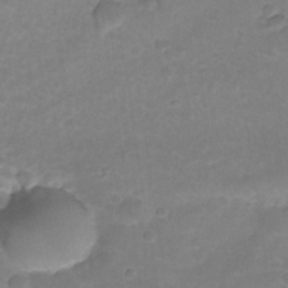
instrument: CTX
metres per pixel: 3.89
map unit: Nhe
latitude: -34.6518
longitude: -146.6302
